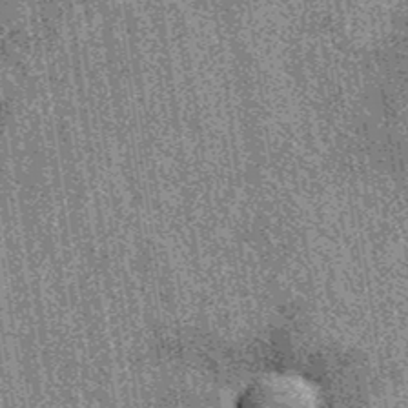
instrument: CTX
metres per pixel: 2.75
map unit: eAb
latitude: 38.1200
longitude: 107.5021
